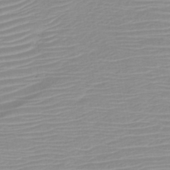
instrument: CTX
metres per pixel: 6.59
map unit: HNb
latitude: -45.8989
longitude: -43.6127
